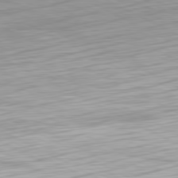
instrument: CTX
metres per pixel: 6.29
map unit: Hpe
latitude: -81.0109
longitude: 21.8611
